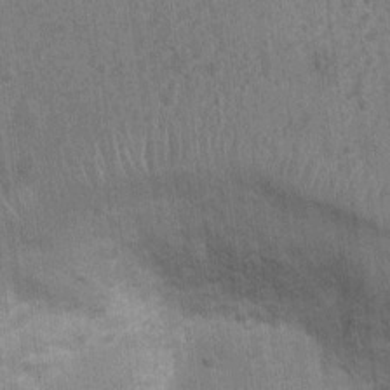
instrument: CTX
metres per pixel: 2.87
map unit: Nhu
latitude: 2.6112
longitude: -16.5356
